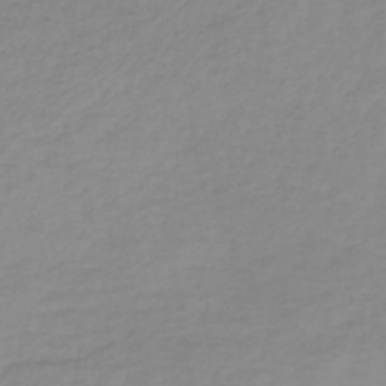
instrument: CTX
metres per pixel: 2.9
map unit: lHb
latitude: -41.1620
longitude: 71.6344
